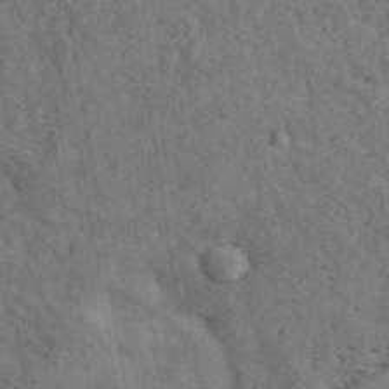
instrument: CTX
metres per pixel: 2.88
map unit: ANa
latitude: 41.7261
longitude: 13.9556
